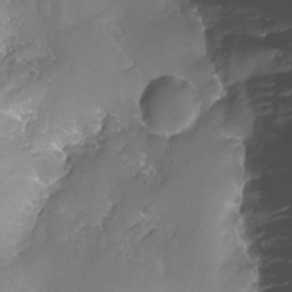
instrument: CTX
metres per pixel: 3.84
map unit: Nhu
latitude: -7.0486
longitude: -46.8569
